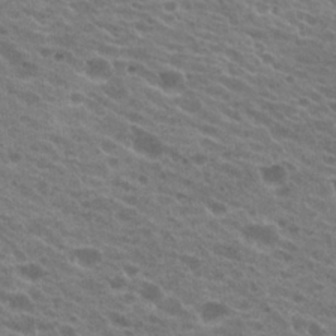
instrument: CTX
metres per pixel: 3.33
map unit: Hto
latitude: 22.0255
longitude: -38.1767
